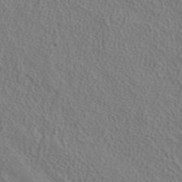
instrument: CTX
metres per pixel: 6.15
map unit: ANa
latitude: 38.4979
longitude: 23.0109
